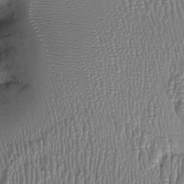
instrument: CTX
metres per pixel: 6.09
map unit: Ht
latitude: -2.0850
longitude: -14.4034
